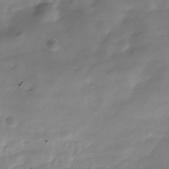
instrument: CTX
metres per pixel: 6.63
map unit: Hve
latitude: -30.2361
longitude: 91.2754
